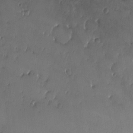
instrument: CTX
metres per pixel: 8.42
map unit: eHh
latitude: -3.7477
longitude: 20.0661
